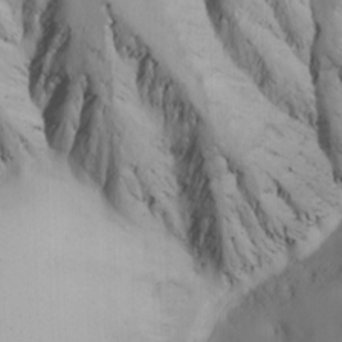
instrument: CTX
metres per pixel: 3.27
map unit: Ave
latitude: 21.1214
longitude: -137.9339
